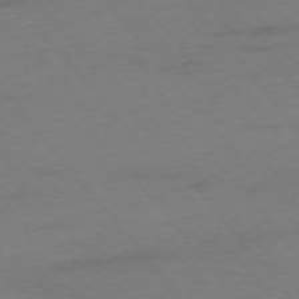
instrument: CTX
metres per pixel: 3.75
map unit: Ap
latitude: -75.9745
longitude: -72.7625
